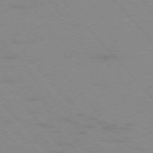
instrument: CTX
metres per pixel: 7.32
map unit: Ap
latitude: -76.6518
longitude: -61.8772
